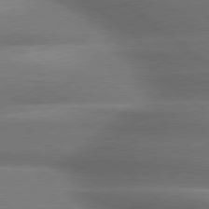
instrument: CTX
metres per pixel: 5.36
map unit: lApd
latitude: 79.4427
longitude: -117.7450
